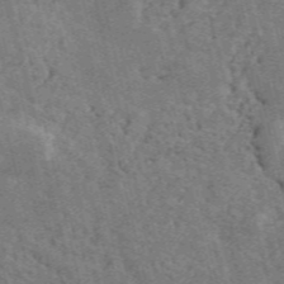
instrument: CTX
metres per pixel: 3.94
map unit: ANa
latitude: 49.4804
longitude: -81.2348
